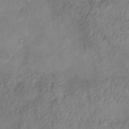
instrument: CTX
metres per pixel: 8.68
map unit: Nhe
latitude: -38.4251
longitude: -146.8191
